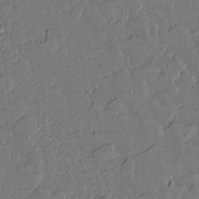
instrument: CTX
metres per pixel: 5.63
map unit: lAvf
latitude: 15.3860
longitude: -127.3860
